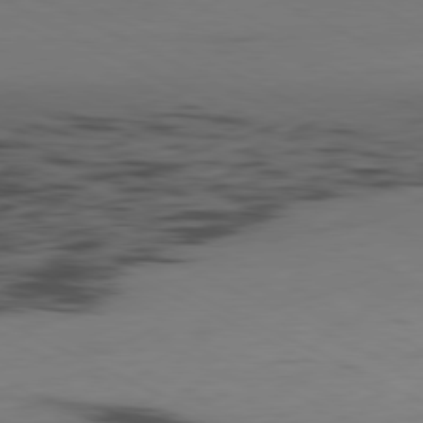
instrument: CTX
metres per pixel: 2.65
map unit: Ap
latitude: -80.7086
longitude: -94.4223
